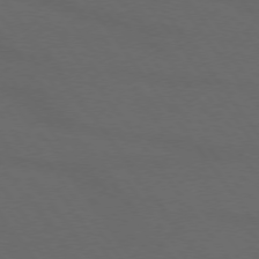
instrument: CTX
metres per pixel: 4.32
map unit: lApd
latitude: 74.0255
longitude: -72.4034
